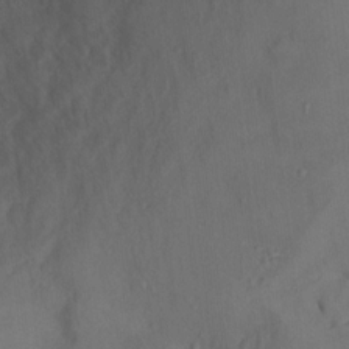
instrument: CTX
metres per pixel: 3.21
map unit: Ht
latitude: 10.9892
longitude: -32.5168
